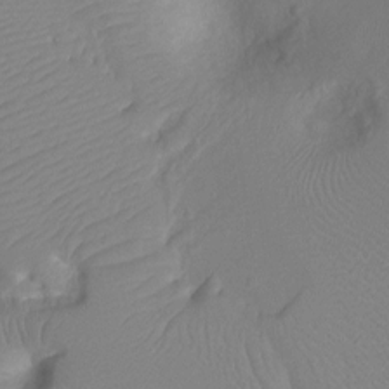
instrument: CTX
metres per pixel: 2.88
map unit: Ht
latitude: -5.1242
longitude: -26.3278
